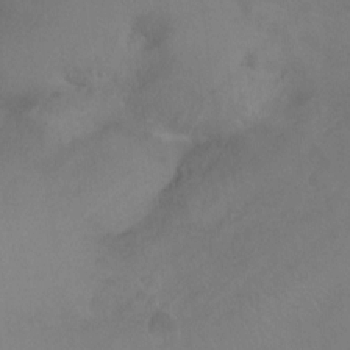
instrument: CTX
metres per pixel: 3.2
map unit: Hto
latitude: -12.8597
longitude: -39.8961
